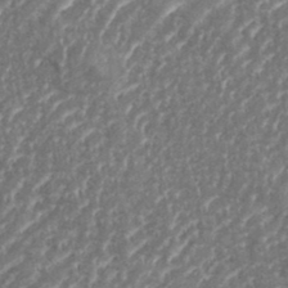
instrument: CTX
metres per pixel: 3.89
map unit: eHh
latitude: 35.5560
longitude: -134.3845
